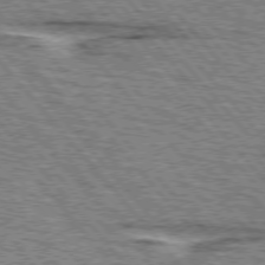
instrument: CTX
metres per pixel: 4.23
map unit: lApd
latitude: 75.5371
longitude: -77.1025
